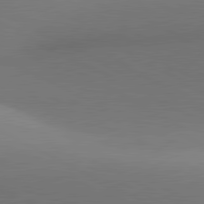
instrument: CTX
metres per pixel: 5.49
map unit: lApd
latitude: 81.1781
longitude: 135.2187
